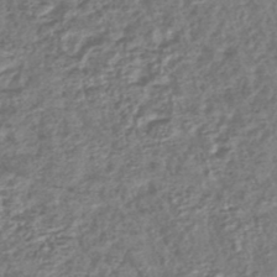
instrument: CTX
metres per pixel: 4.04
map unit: lHb
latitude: -43.7099
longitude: 76.2550
